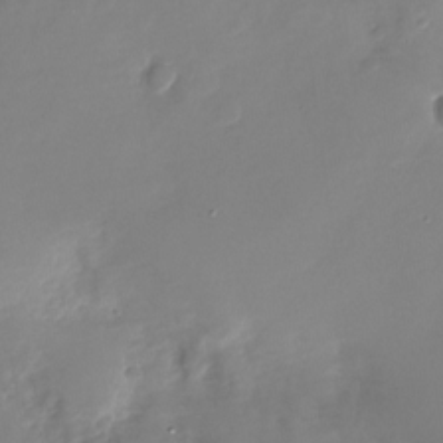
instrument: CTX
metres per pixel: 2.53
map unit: Nhu
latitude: -27.8800
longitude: -76.1200
